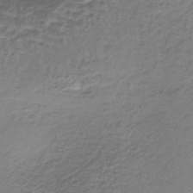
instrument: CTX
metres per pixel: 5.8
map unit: lHb
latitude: -37.5399
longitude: 61.1998
